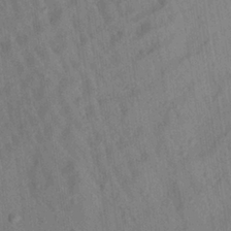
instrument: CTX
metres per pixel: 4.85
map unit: Aa
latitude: 27.1781
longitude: -141.6882
